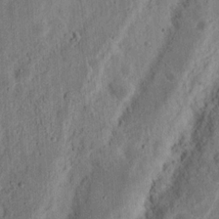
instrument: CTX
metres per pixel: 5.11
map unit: Nhu
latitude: 14.8002
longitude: -74.3278
